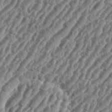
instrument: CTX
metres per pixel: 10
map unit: eHh
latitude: 36.3090
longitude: -134.9891
